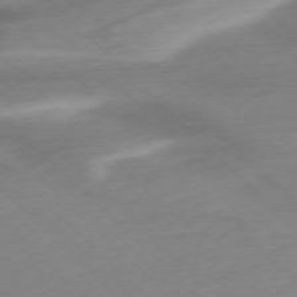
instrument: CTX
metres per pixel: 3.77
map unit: Ap
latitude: -77.0109
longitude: -78.1578
